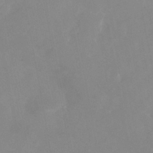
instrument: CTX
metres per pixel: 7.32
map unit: Nhu
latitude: -25.2187
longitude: -70.2711
